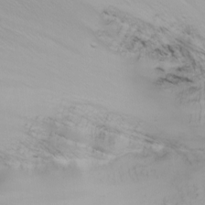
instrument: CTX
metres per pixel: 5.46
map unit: Nhu
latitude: -6.8408
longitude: -83.2159
